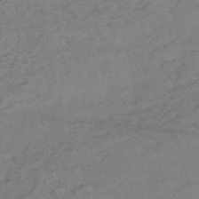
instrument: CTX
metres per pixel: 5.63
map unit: HNb
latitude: -54.8219
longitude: -44.3845
